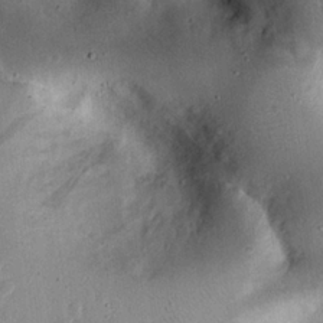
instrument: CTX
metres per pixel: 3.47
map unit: eHh
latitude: 24.0822
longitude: -71.1970
